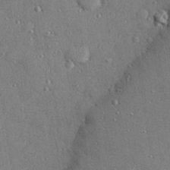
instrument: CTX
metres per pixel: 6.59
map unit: Hve
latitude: 27.8772
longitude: -90.2145
